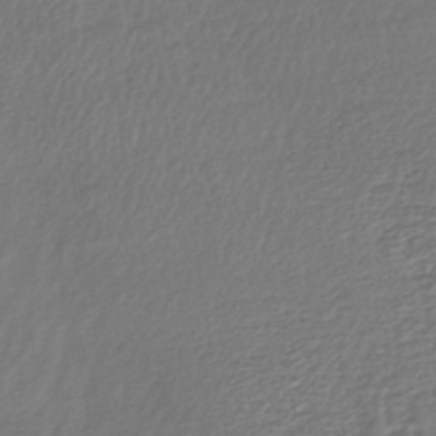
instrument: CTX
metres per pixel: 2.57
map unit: HNhu
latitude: -43.7855
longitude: 103.8989
